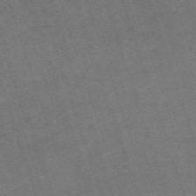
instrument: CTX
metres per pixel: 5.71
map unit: eHh
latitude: -63.6155
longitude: 50.1606
